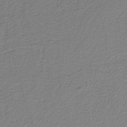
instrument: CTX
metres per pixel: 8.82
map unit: eAb
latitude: -38.9164
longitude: 51.2376
